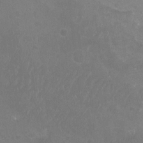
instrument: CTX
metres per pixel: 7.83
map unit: Nhu
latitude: -11.4832
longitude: -40.6868
